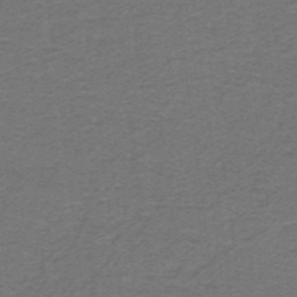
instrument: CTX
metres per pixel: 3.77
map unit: lHb
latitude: -42.0283
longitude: 54.4818
